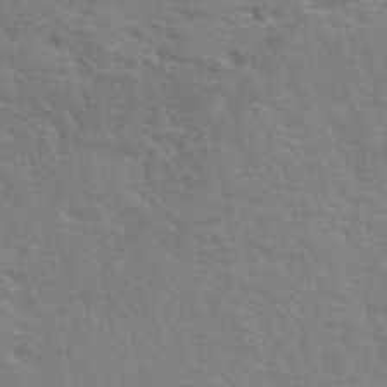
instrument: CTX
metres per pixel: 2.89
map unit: ANa
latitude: 49.1025
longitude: -79.1026
